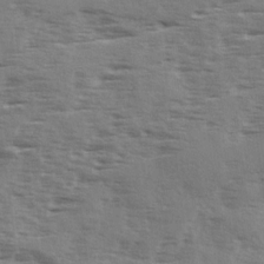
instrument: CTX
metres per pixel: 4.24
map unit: Ave
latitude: 1.9906
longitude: -110.8569
